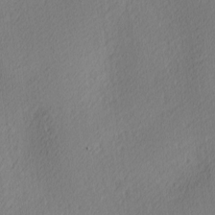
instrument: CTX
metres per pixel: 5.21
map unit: Ave
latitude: 3.5371
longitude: -114.9324
